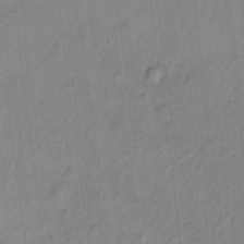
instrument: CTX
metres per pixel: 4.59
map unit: Ht
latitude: 10.9136
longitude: -40.3656
